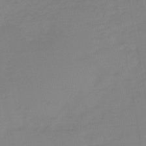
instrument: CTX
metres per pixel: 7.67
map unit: HNb
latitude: -50.2173
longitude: -38.9136
